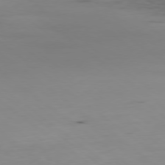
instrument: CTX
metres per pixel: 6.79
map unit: Hpe
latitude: -78.9163
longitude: 13.4077
